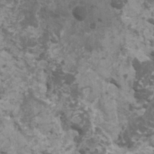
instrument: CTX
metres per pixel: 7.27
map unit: HNhu
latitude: 2.1011
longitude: 0.6330
